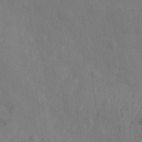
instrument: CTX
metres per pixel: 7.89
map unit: Nhe
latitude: -36.9730
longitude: 139.2565
